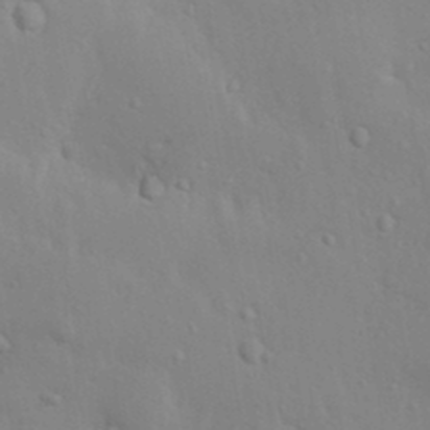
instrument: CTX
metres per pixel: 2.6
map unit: Nhu
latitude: 13.2726
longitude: -28.1578
